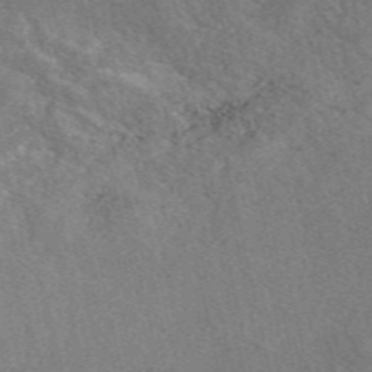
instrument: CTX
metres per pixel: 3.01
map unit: eAb
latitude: 49.0836
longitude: 112.1039
